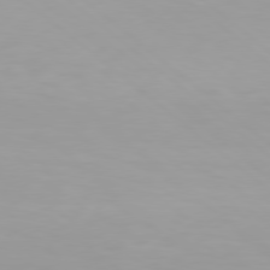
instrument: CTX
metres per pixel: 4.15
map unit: Hpe
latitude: 77.9150
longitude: -134.0255
